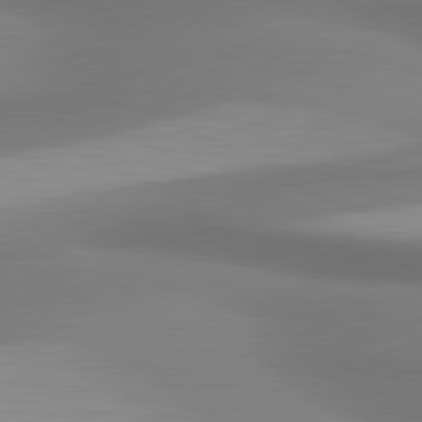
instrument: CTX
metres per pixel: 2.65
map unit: lApd
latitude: 80.9892
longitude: 174.5195
